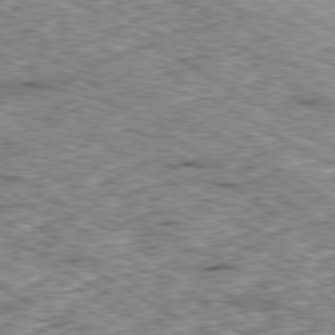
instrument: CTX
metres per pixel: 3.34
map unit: Ap
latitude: -80.3873
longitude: -49.1781
